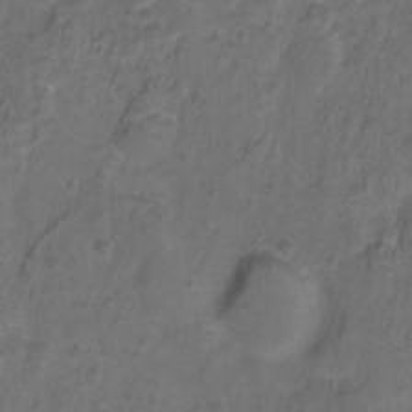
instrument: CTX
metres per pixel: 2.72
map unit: Hto
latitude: -11.6722
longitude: -38.9514
